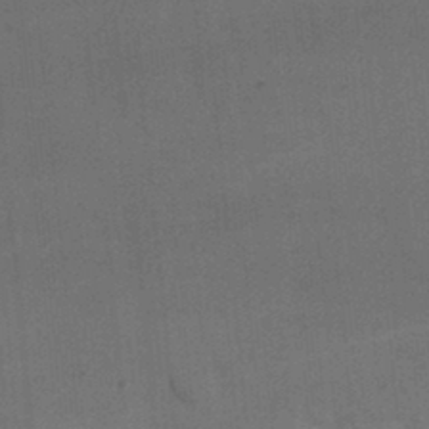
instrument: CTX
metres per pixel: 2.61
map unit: Nhu
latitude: 26.5168
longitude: -70.2711
